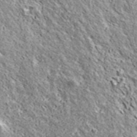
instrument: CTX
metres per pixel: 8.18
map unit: ANa
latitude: 42.9325
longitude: -88.4034
